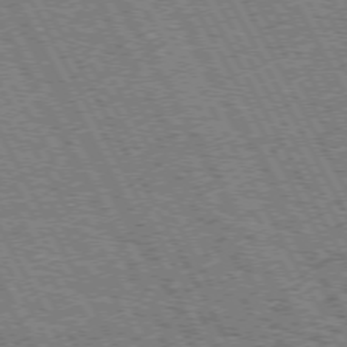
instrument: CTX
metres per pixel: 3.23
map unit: Hpe
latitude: 72.3279
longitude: -125.0647
